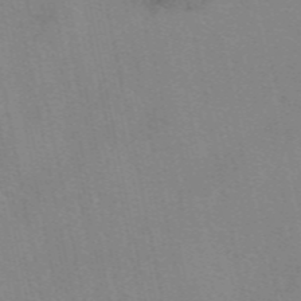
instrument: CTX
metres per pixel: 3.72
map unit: eAb
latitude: 50.0633
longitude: 106.2362
